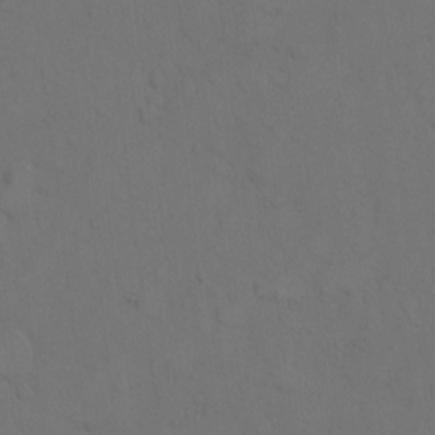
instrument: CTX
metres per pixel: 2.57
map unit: Hto
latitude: 7.8205
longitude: -60.9513
